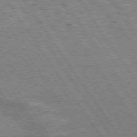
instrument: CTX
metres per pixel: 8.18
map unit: Hpe
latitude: 73.7828
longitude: -138.7813
